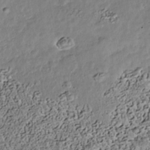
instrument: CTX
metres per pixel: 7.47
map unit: Nhe
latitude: -39.4832
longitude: -117.1214
